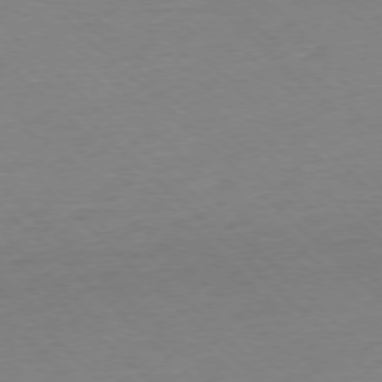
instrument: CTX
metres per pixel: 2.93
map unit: Ap
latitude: -77.3132
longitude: -97.8016
